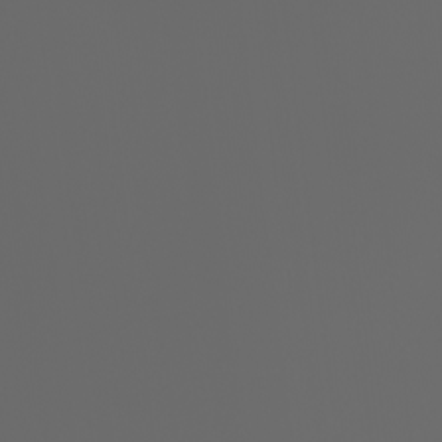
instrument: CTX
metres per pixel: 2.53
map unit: Htu
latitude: -4.8597
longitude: -88.6113
